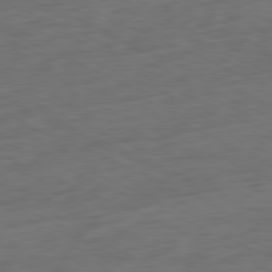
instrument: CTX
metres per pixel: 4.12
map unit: Ap
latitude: -81.4266
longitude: -74.9703
